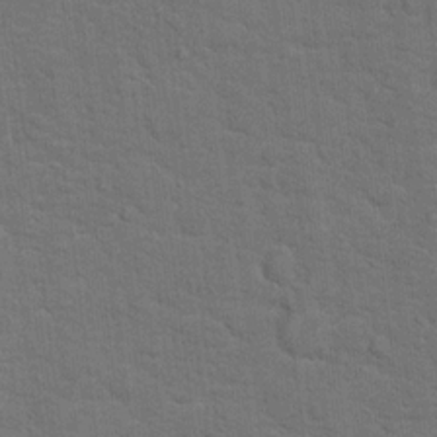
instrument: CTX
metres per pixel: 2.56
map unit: Hto
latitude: 15.7072
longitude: -38.1011
